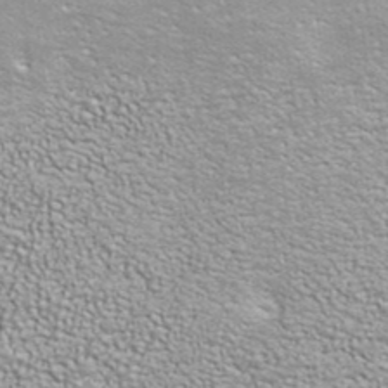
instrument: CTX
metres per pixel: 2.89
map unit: ANa
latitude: 40.4412
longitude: 20.5195
